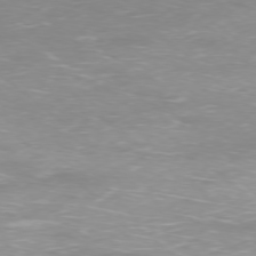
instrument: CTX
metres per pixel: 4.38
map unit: Ap
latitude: -77.7289
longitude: -94.2712
